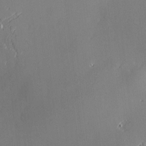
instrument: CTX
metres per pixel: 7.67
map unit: Htu
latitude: -7.2376
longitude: 175.8422
